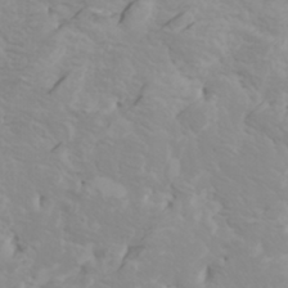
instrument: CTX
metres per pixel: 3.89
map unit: Htu
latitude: -6.7274
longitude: -70.8191
